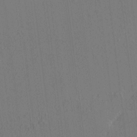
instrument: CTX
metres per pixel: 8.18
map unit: HNhu
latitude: 7.4804
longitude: 15.7667
